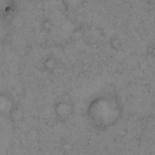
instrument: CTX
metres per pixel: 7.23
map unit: Hto
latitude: 12.3656
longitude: -58.5168
